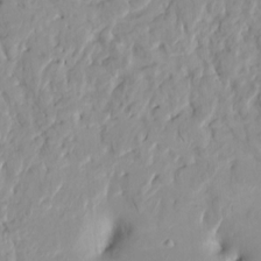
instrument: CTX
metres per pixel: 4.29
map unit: HNhu
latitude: 2.1578
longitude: 7.7666
